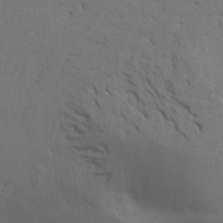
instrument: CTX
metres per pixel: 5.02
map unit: Aa
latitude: 15.9528
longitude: -143.4993
